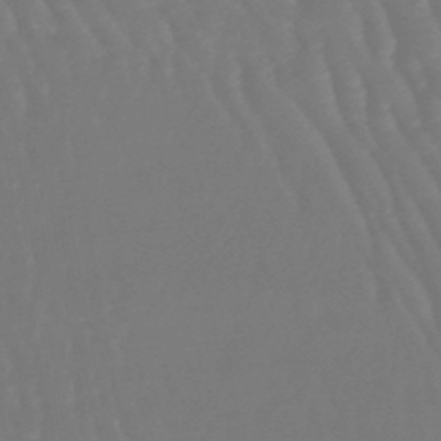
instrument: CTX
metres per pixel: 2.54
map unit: eHb
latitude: -46.2928
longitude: 79.1620
